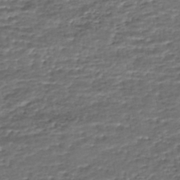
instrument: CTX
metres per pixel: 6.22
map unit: HNhu
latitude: -46.3684
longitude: 105.5777
